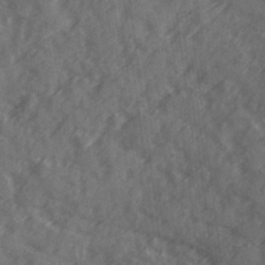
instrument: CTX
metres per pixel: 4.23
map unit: Ave
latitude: 19.3103
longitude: -130.8191
